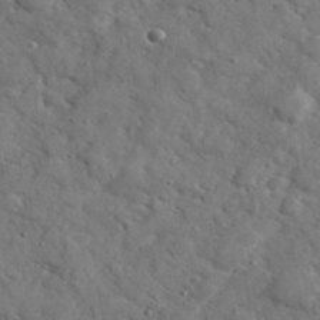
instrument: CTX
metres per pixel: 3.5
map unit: eHh
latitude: 37.8961
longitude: -67.4804
